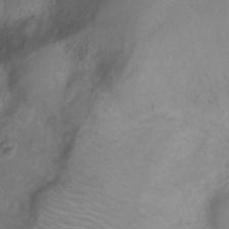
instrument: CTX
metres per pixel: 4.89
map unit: Ht
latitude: -7.3509
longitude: -19.2159
